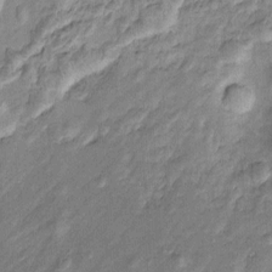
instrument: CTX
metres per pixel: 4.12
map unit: Htu
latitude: -4.9163
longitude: 158.5952
